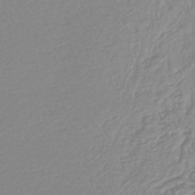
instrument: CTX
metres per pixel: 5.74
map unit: lHb
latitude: -44.5763
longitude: 78.2739
